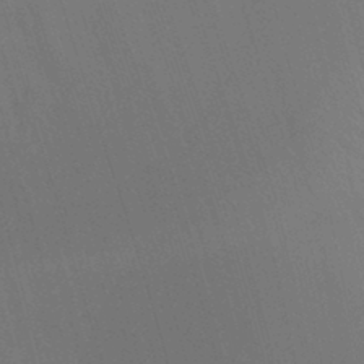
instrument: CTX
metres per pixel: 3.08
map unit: Ht
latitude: -0.3307
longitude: -17.4615
